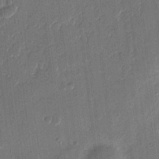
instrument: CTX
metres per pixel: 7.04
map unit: eHh
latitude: 9.6505
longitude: -68.3467
